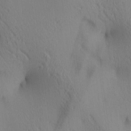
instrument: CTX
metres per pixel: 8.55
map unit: lAa
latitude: 4.4412
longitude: -116.9703
